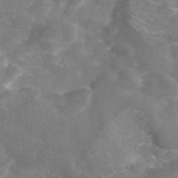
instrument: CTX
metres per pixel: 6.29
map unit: eAb
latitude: 45.7638
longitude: 120.3873
